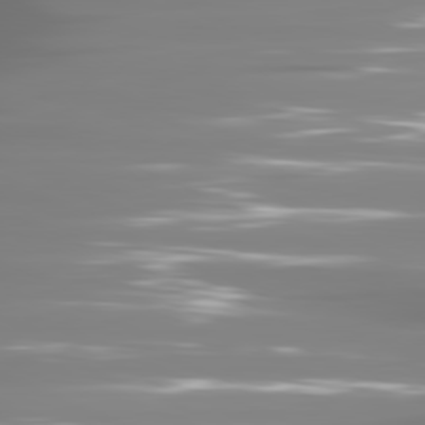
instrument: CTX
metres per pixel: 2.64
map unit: lApd
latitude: 81.4804
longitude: -137.7072
